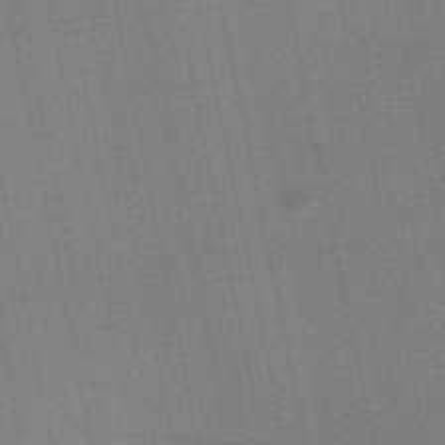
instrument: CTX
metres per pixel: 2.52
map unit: HNb
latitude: -53.0864
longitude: -46.5357
